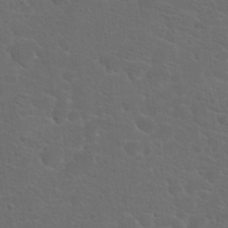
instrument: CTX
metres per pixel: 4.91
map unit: Hto
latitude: 19.1592
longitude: -36.4412
